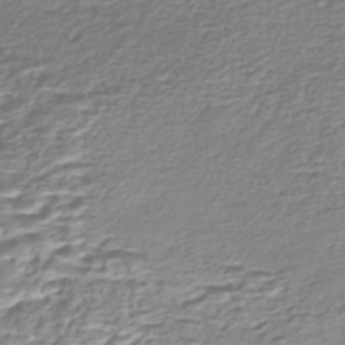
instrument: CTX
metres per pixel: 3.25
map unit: Nhe
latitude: -46.8975
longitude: -171.8205
